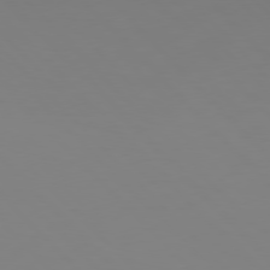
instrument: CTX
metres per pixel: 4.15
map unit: Hpe
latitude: 77.1025
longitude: -174.7246
